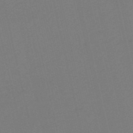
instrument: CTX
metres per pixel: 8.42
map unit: HNb
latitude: -55.4077
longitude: -39.0458
